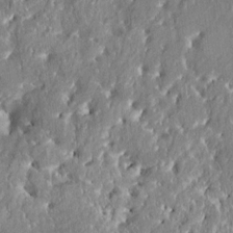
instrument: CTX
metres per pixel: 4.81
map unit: HNhu
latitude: 2.7624
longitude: 8.1417
